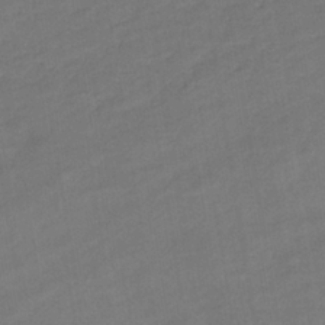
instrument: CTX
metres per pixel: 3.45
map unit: eHb
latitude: -36.1983
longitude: 78.2928
